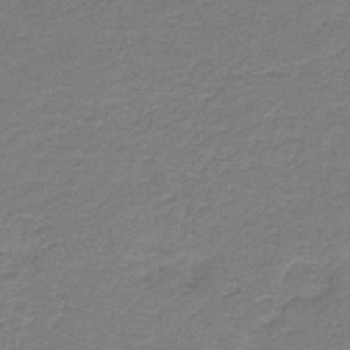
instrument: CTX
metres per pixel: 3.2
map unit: HNb
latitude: -44.4251
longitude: 50.7274
